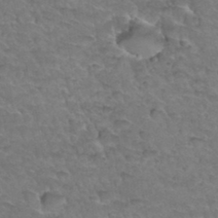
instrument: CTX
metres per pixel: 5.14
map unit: Hto
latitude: 34.5923
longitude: -46.9325
